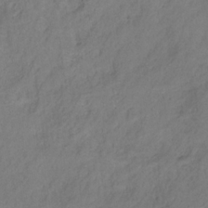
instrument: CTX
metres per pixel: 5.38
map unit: HNhu
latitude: -28.2551
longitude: 74.9731
